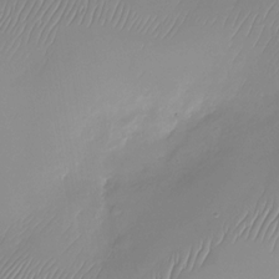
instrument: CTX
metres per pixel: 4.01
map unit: Nhu
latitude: -28.6330
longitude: -63.7828
